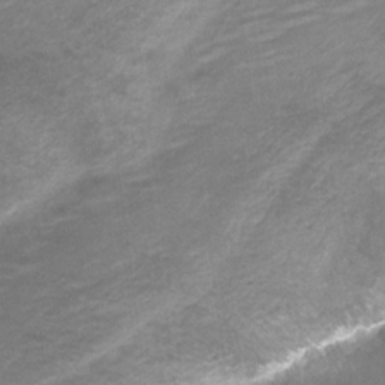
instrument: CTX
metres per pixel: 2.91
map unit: Nve
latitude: -19.3699
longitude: 107.7856
